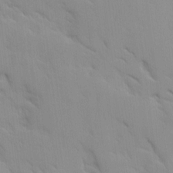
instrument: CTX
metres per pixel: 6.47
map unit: Ave
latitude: 8.9325
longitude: -103.5560
